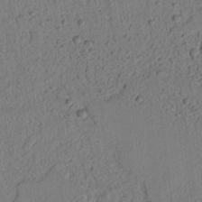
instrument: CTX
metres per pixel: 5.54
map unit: lAvf
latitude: 7.8016
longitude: 165.0298
